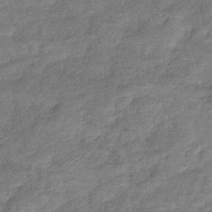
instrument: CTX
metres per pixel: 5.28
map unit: eHb
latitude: -38.4629
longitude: 80.3307
